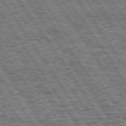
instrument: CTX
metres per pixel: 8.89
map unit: Hpe
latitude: 74.5735
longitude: -153.6694
